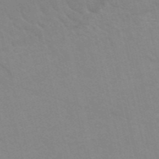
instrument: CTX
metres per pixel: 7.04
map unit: HNb
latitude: -52.9163
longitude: -44.9136
